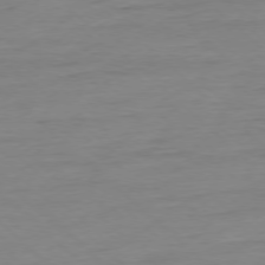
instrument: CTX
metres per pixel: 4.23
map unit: Ap
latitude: -77.6722
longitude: -81.1025
